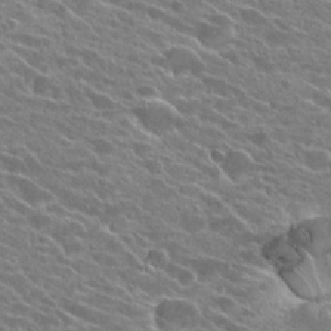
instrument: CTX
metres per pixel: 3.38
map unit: Hto
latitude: 24.9702
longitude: -41.8394
